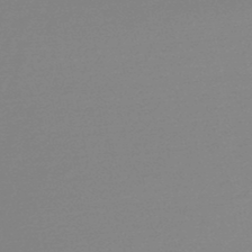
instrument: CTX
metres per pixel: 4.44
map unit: lHb
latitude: -48.2740
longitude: 65.4455
